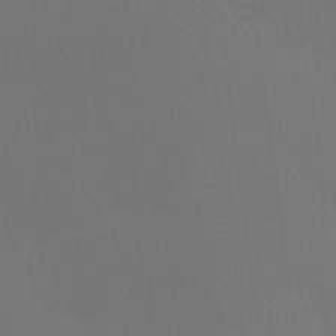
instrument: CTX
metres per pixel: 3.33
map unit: Htu
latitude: -13.8800
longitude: -48.0822
